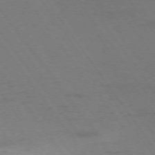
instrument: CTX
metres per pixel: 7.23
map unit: Ap
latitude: -74.6519
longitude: -70.6301
